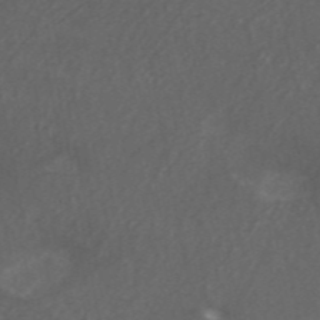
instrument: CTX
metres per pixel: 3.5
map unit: ANa
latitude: 45.8961
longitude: 27.1242
